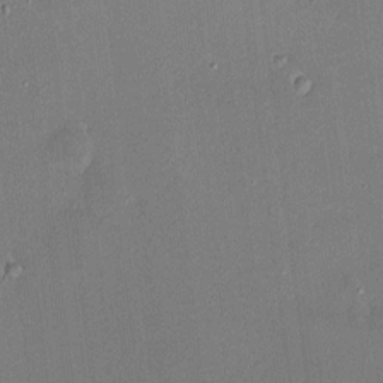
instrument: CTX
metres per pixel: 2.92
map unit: HNhu
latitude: 6.8191
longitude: 7.7666
